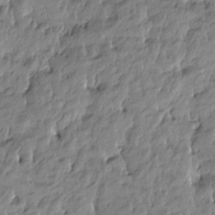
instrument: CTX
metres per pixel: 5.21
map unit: Htu
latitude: -4.5951
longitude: 177.1431
